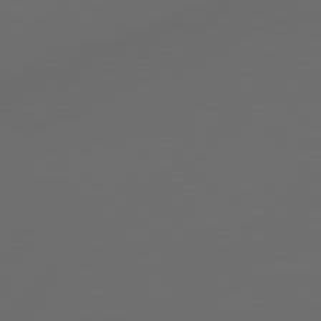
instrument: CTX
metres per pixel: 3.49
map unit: Hpe
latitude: 78.4412
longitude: 172.5574
